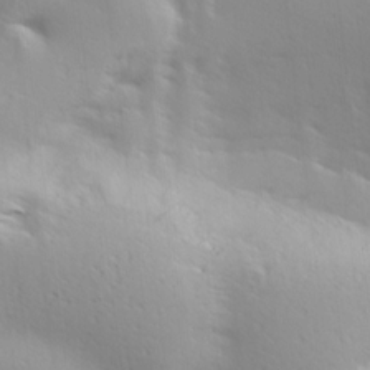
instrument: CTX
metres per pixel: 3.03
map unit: Ave
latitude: 19.6316
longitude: -138.2522
